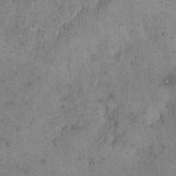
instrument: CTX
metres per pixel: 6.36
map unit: Hto
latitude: 15.8017
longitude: -59.5182
